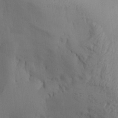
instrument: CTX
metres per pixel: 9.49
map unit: Aa
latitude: 27.5371
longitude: -132.0633
